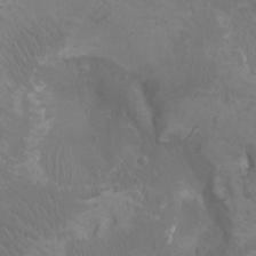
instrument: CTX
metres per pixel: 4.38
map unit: Ht
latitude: -2.9352
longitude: -18.1011
